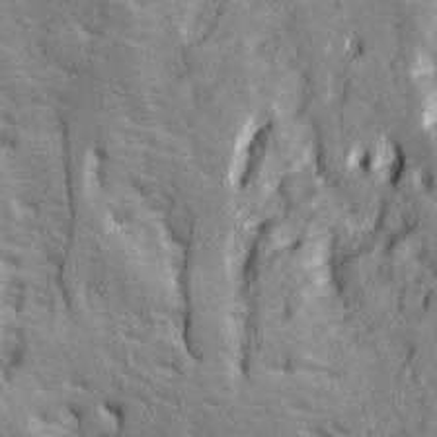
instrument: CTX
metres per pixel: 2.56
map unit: Ave
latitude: 14.5357
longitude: -131.8395
